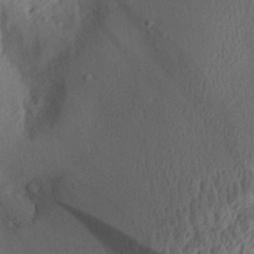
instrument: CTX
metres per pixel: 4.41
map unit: Aa
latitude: 29.0836
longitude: -135.9150
